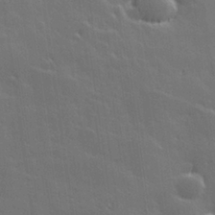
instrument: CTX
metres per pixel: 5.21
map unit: Hve
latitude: 27.8772
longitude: 144.8219
